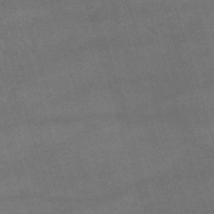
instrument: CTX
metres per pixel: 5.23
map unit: lHb
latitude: -44.5385
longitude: 77.8611
